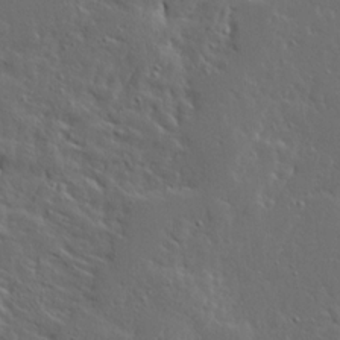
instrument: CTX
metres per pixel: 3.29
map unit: Ave
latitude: 14.3090
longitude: -137.7072
